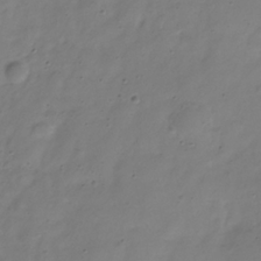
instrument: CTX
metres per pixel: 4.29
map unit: Hve
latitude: -32.4629
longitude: 91.8234
